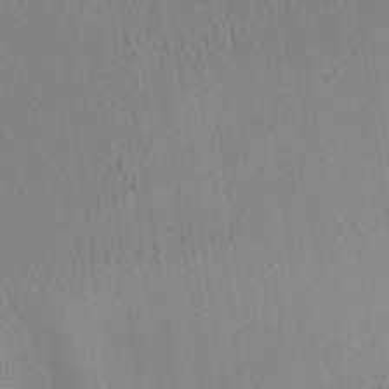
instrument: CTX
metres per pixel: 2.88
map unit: Aa
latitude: 26.1011
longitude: -137.6127
